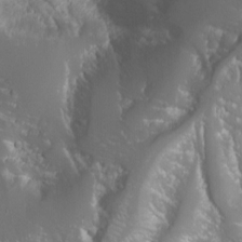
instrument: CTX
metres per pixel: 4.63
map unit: Nhu
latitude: -9.7478
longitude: -69.6127
